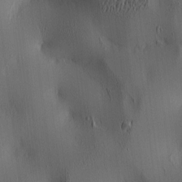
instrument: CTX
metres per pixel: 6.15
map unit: lAa
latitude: 5.1592
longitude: -112.7246
